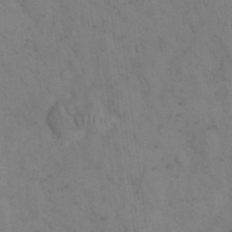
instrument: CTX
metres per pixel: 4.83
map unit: eHh
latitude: 18.4601
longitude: -63.7450
